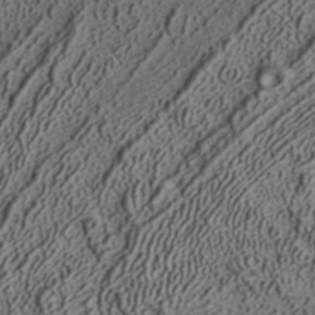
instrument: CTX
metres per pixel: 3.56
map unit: ANa
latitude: 35.8583
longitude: 12.9353
